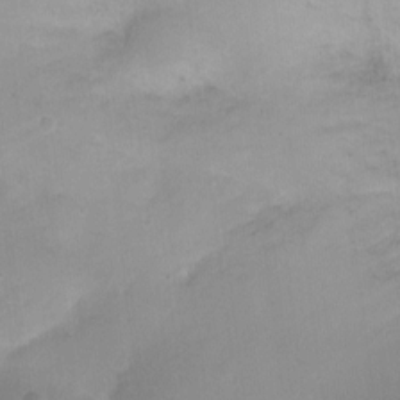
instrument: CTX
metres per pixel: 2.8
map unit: Ht
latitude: -10.4251
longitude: -27.7072
